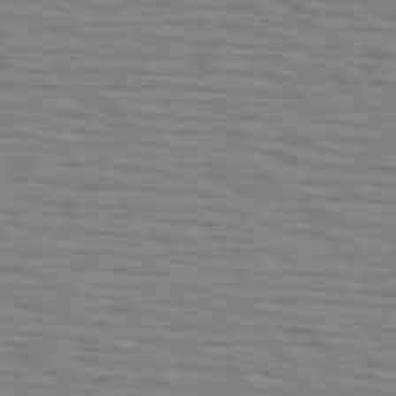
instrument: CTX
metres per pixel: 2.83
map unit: lApd
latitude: 74.9703
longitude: -71.9906
